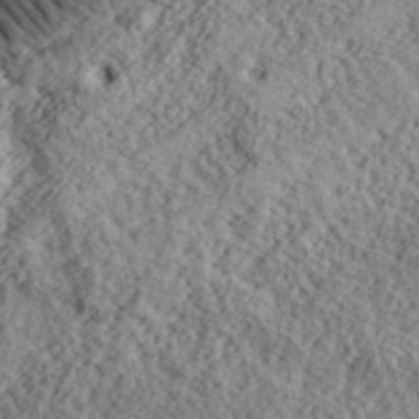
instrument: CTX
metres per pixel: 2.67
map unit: lHvf
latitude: 40.1388
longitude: -88.0822
